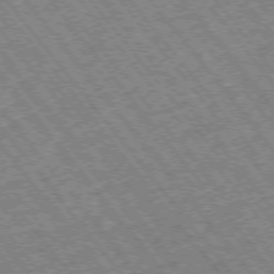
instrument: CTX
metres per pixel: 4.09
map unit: Hpe
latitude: -75.3699
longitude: -20.4034
